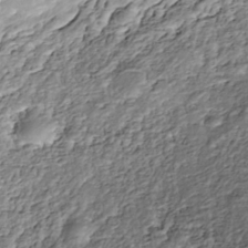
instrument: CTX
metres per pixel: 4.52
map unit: Nhe
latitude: -39.4077
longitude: -116.9325
